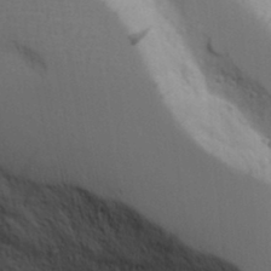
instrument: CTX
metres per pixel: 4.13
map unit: Aa
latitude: 19.3481
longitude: -126.1389
